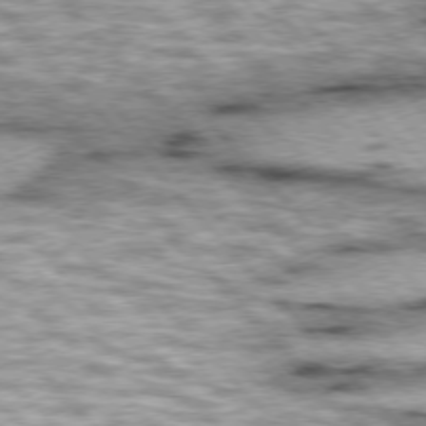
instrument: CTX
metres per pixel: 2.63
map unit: lApd
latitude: 76.1389
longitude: -50.2522
